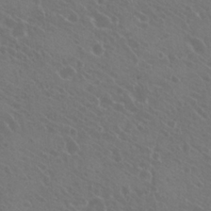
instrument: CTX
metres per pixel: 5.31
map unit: Hto
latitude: 22.7624
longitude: -30.8758
